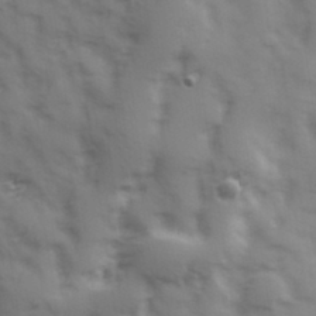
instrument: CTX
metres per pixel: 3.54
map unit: Hve
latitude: 32.7057
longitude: 150.3495
